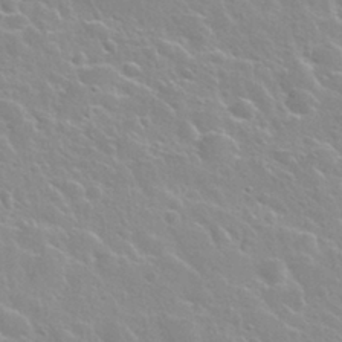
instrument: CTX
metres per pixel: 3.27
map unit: Nhu
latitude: 28.3656
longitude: -53.4049
